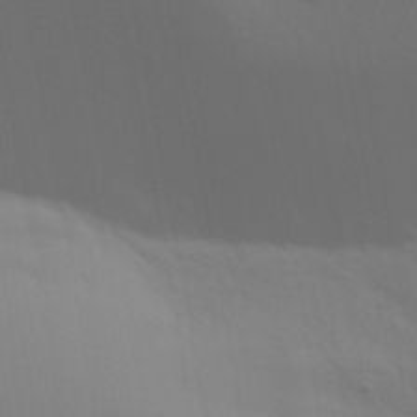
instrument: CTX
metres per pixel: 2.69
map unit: Aa
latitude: 29.1403
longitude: -132.1767
